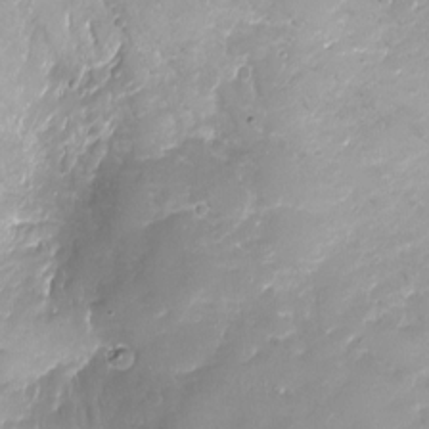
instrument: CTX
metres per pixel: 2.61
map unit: Ht
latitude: -16.5952
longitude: -44.3656
